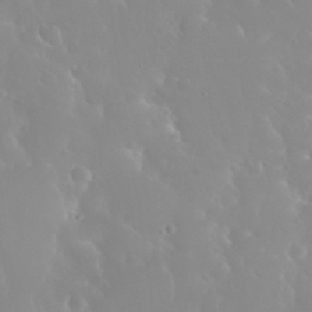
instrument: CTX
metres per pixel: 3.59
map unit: Nhu
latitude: 30.0255
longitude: -57.6127
